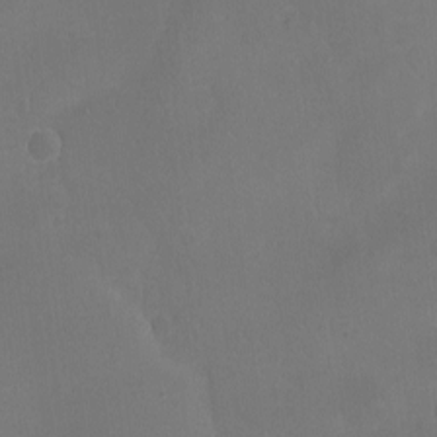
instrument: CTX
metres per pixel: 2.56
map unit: eHh
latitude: -7.8044
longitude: -69.2348
